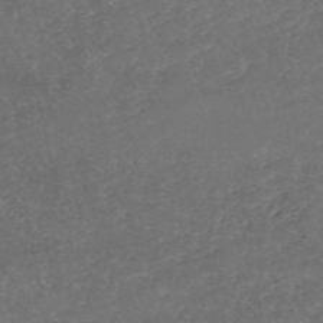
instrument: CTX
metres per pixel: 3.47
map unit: eHh
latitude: -54.5763
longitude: -90.1200
